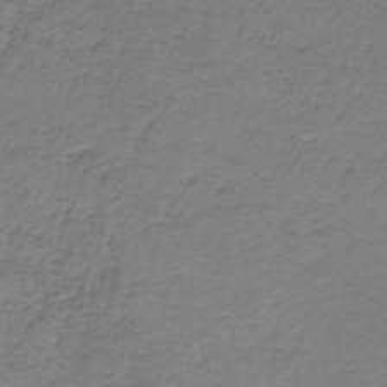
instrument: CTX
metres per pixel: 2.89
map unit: HNb
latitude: -36.7463
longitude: 53.8422
